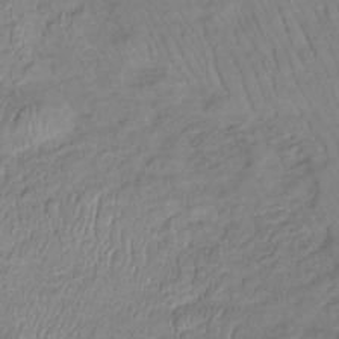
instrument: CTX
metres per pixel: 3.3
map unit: lHb
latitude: -35.3699
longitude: 69.2376
